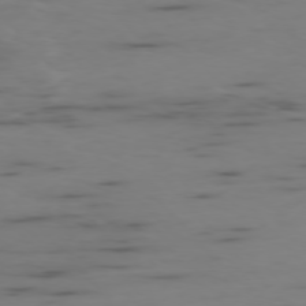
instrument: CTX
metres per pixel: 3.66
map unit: Ap
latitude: -76.7652
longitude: -65.9528
